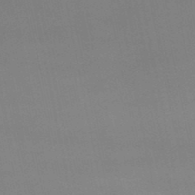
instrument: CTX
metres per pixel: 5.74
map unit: lHb
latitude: -49.3699
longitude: 68.1794
